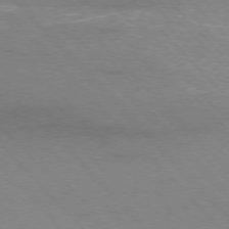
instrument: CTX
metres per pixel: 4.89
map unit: Ap
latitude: -76.9164
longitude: -61.0836
